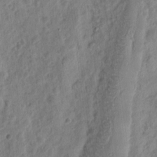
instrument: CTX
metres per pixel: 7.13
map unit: eHh
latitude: 10.4790
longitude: -74.0633
